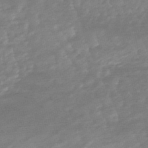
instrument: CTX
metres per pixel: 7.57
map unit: lHb
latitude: -48.2362
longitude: 82.9919
